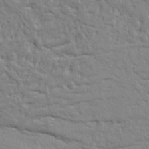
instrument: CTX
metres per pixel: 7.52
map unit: Ht
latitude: 9.4615
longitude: -77.4804
